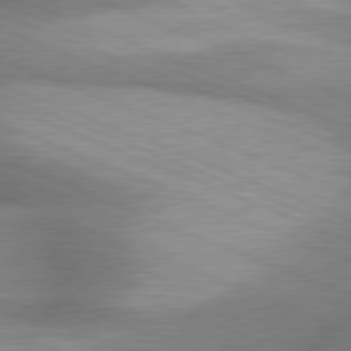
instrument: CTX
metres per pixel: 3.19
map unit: lApd
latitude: 79.8961
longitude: -166.6679
